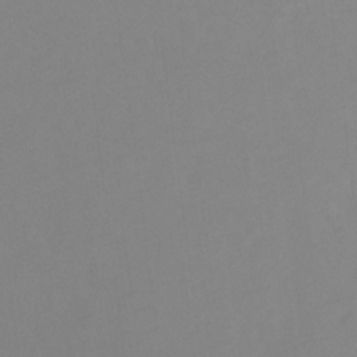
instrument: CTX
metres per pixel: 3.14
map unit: Ht
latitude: -0.1417
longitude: -35.1025
